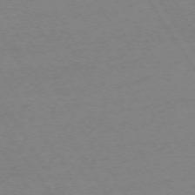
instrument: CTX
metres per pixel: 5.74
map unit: Ap
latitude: -74.0850
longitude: -81.8583
